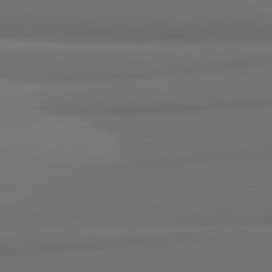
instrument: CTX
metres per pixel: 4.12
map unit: lApd
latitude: 81.7261
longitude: 171.0109
